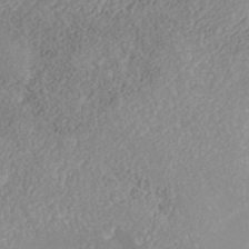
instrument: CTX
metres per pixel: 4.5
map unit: Nhe
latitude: -41.2943
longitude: -110.3845
